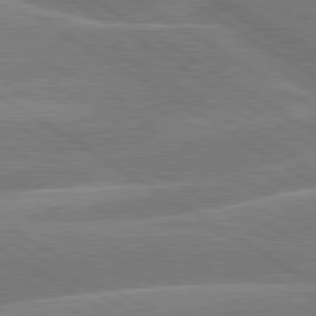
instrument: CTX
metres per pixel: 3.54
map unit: lApd
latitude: 79.7450
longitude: -131.1404
